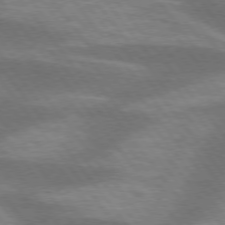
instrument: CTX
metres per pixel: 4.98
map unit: lApd
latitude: 75.6694
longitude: -57.5371
